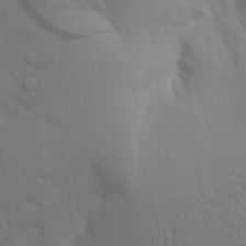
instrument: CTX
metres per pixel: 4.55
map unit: Aa
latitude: 15.4994
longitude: -147.6127
